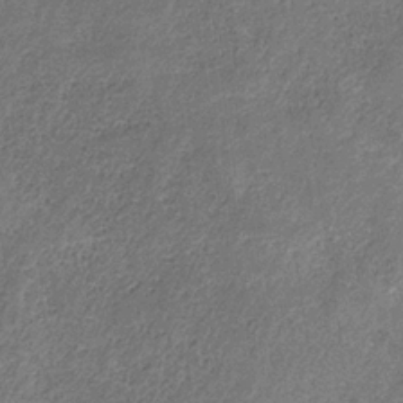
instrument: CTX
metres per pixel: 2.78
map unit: HNb
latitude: -32.5574
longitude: 59.3887
